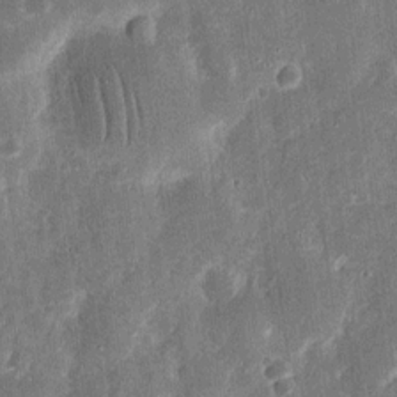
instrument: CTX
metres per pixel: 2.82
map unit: eHh
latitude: 12.2523
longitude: -73.2915
